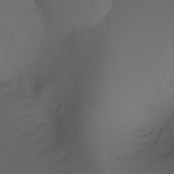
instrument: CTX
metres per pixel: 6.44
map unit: Nhu
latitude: -7.6155
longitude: -80.8758
